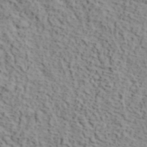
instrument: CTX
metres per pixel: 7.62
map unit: lHvf
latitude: 39.8961
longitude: -87.6694
